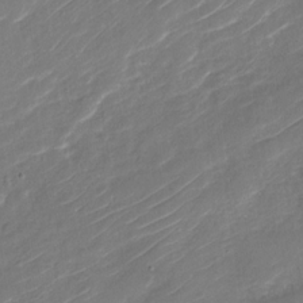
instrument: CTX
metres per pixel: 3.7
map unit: Nhu
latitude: -30.4440
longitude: -72.3468
